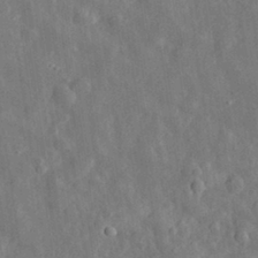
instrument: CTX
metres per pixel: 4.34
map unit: eHh
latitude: 29.7638
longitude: -77.4048
